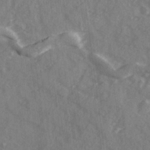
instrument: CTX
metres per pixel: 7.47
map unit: Ave
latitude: 19.6694
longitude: -130.9136
